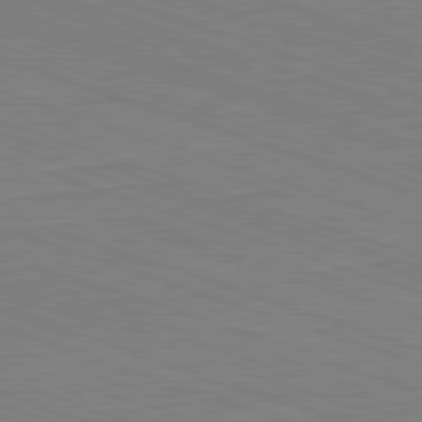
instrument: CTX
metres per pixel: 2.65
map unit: Hpe
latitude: -82.5196
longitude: 14.5007
